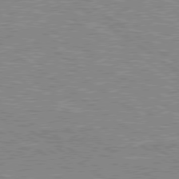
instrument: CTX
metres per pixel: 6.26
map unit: lApd
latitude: 79.1026
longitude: -161.8205
